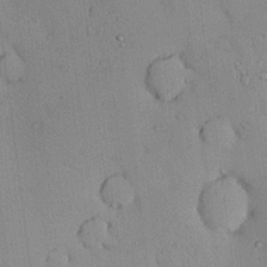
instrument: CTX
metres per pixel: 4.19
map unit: eHh
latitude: 0.2522
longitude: 17.6533
